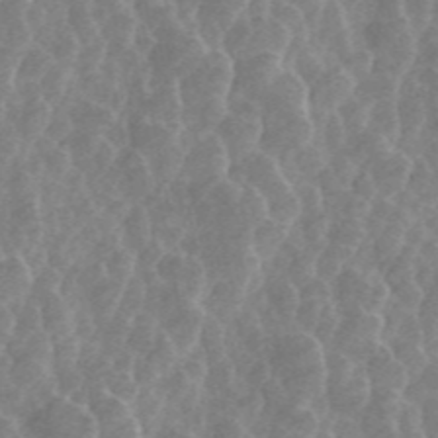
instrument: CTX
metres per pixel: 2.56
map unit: ANa
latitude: 44.9702
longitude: 24.9353
